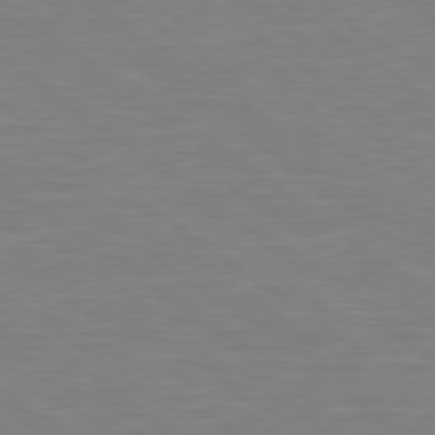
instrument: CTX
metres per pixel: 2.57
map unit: lApd
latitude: 79.1592
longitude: -92.4412
